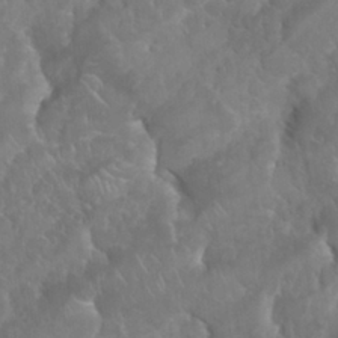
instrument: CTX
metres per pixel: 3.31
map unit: Nhu
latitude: 24.9702
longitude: -62.0633
